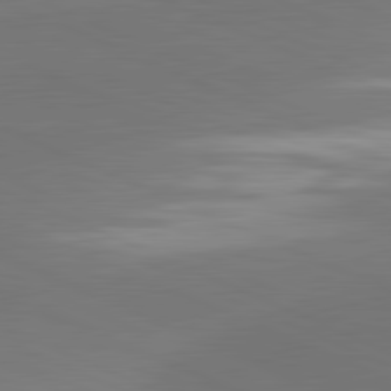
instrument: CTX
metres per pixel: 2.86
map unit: lApd
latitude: 81.7072
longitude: -155.4993
